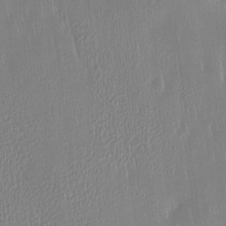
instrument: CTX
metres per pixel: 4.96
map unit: Htu
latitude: -4.8975
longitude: 173.9745
